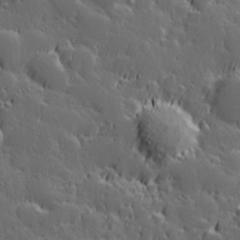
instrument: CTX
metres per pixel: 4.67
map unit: Hve
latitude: 27.1592
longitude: 144.6708
